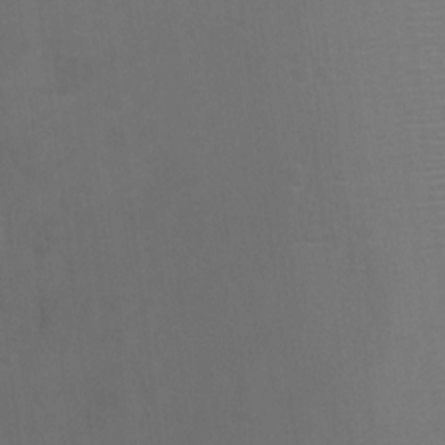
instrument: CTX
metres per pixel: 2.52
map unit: Ht
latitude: 1.9906
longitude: -25.7071
